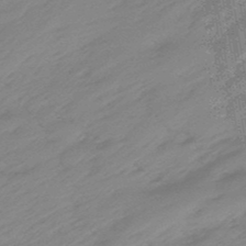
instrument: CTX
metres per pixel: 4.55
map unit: eHb
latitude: -48.1417
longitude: 85.1620
